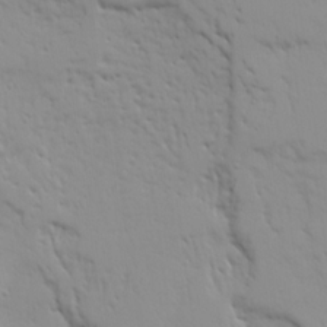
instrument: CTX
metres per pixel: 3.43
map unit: Ave
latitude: 22.8947
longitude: -132.1956
